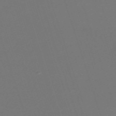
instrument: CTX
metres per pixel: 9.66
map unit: eHh
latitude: -62.9541
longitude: 51.6722
